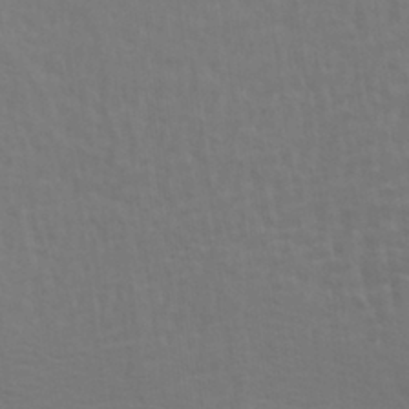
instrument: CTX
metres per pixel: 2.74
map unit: Aa
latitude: 30.3657
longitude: -135.0458
